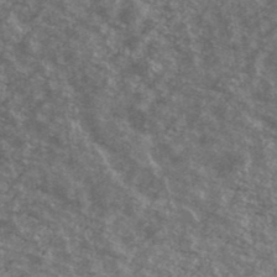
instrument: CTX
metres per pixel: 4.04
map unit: Ave
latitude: 40.6868
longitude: -109.5371
